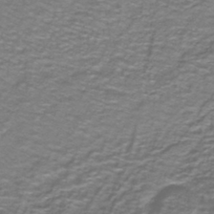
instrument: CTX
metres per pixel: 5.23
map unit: lHb
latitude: -42.8974
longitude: 55.5210
